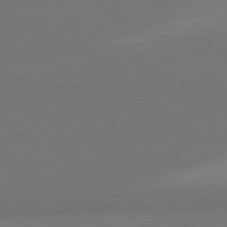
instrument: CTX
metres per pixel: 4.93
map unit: lApd
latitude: 81.7072
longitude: 158.4062
